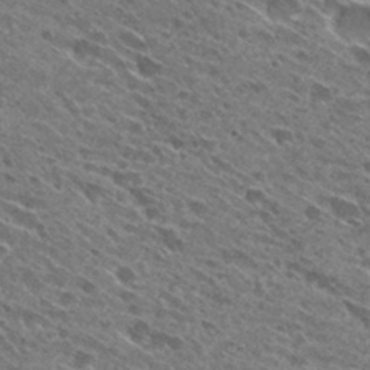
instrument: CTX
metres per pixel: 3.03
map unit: Hto
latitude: 30.3468
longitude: -45.5182
